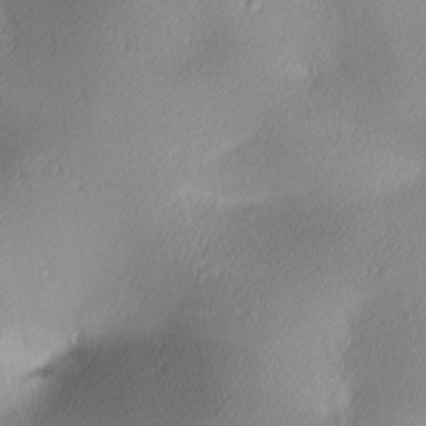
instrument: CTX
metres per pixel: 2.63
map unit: lAa
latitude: 3.4237
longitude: -117.2348
